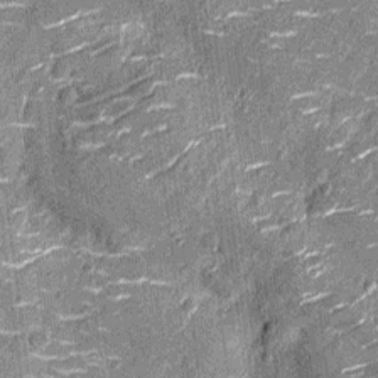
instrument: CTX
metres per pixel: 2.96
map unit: Nhu
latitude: -14.3307
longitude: -23.2537
